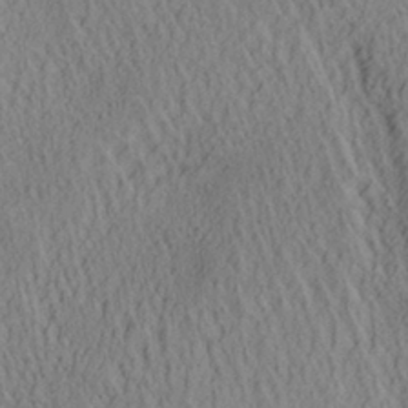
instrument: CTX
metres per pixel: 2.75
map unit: Aa
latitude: 29.3293
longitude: -137.3860
